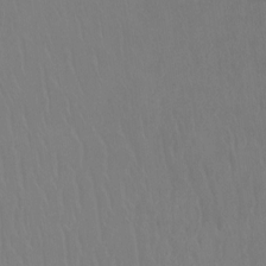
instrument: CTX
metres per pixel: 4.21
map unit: Ht
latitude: -14.2362
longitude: -44.3278
